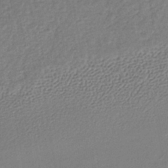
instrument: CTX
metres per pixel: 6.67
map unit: lHb
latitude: -38.2551
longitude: 68.7085
